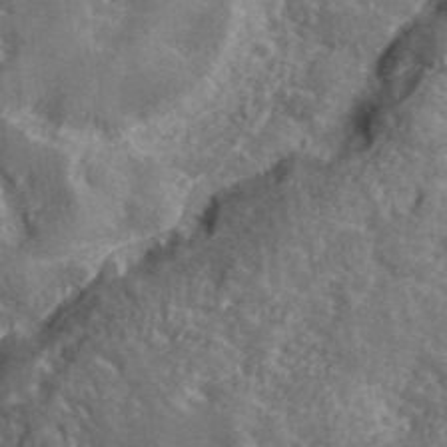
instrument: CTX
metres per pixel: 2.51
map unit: eHh
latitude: 42.1956
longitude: -91.4426
